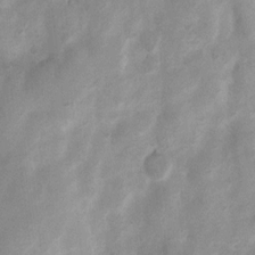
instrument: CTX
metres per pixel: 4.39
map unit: Nhu
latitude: 7.6127
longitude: -22.9892
